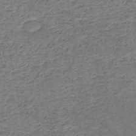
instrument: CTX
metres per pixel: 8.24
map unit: HNb
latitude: -50.5385
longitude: -49.4804
